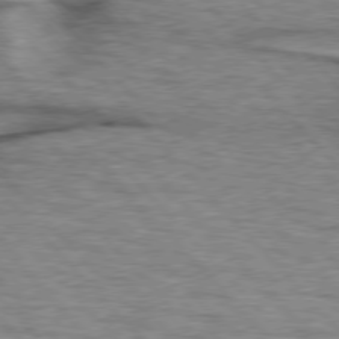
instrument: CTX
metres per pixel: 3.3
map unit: lApd
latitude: 76.6301
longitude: -77.2726
